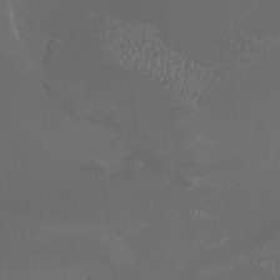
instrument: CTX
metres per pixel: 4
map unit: HNhu
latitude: 0.4412
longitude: -2.4790
